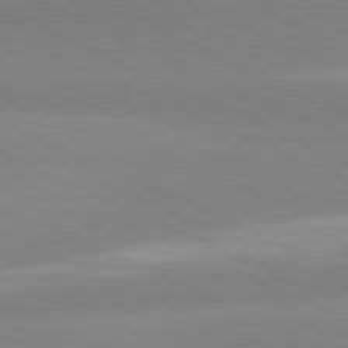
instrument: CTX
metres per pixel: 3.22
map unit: lApd
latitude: 81.6505
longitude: 178.3684
